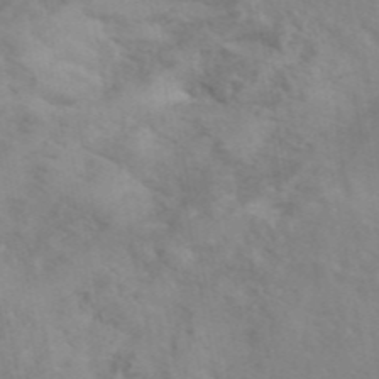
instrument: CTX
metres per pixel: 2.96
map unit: ANa
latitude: 46.5357
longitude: 27.2942
